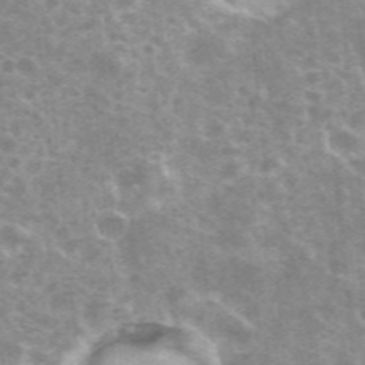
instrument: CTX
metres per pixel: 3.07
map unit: eHh
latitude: 35.7260
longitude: -59.9717
